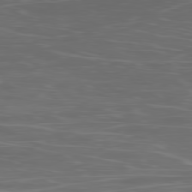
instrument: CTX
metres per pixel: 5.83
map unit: Ap
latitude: -80.1606
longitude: -71.3859
